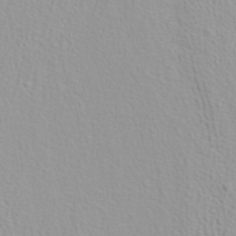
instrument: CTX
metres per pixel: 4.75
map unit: ANa
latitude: 37.1026
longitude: 13.9556
